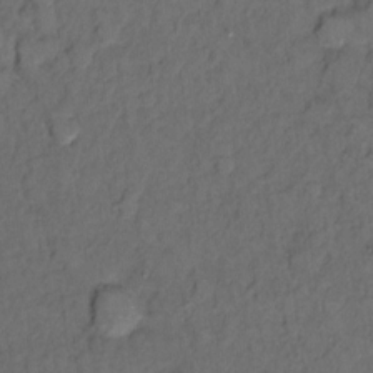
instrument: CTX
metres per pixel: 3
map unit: Hto
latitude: 5.8394
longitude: -36.0822
